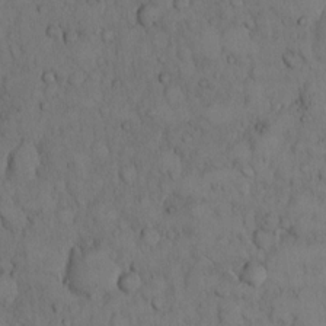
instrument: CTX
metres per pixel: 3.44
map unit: Hto
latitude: 9.3671
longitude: -58.0822
